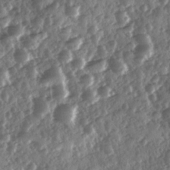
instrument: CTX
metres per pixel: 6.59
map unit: Ave
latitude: 11.1970
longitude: -103.2348
